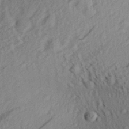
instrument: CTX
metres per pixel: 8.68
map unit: Aa
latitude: 30.4790
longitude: -138.3467
